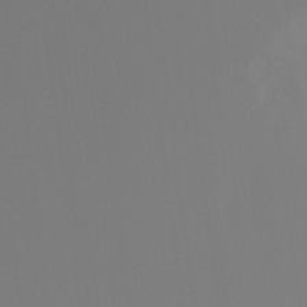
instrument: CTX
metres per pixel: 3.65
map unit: Ht
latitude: -13.0109
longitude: -50.4034
